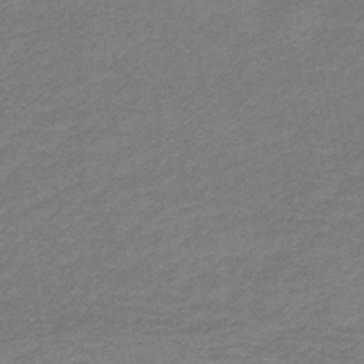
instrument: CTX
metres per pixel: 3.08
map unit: HNb
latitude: -42.9163
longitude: 52.0283
